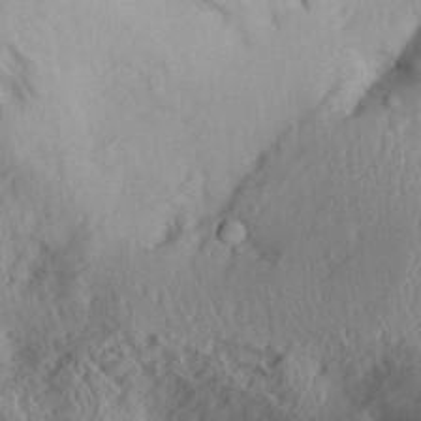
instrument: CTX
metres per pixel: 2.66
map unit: Aa
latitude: 30.4034
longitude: -133.7639
